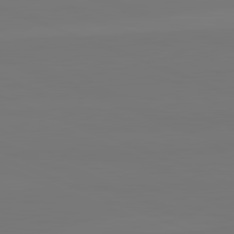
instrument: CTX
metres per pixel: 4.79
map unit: lApd
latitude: 82.5734
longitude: 155.9178
